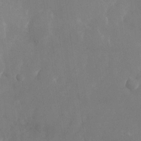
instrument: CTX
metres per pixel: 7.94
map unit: Nhu
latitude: -24.1039
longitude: -70.7057
